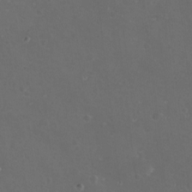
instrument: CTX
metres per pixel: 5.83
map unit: eHh
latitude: -11.9178
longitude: -61.5371
